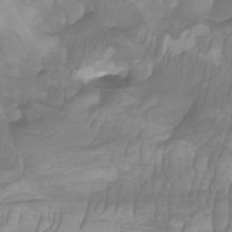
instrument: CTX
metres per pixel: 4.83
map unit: Htu
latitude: -4.9730
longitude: -76.5923
